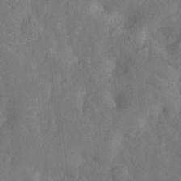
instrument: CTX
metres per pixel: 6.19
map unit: Nhu
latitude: -13.7478
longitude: -24.6490
